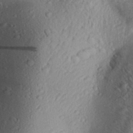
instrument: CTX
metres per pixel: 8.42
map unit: Aa
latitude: 30.2523
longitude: -136.3468
